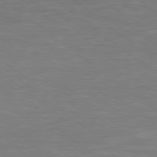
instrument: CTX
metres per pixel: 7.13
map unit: Hpe
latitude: 78.6302
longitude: -151.7071
